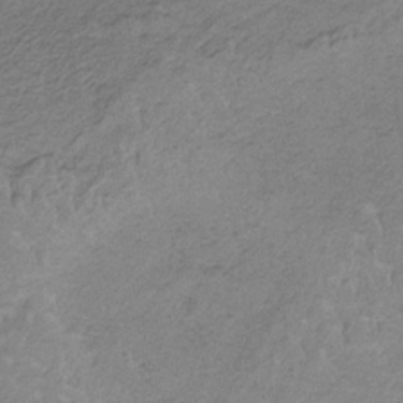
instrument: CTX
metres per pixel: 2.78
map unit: HNb
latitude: -34.3684
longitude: 58.5951
